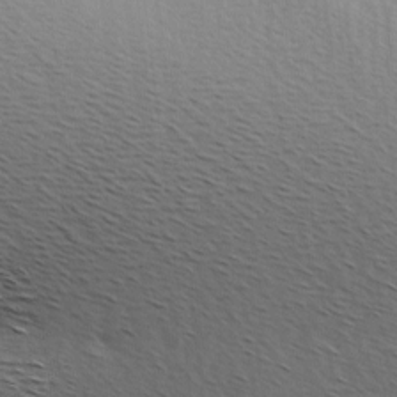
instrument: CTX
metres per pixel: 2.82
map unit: Hve
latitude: 2.8002
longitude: -123.7261
